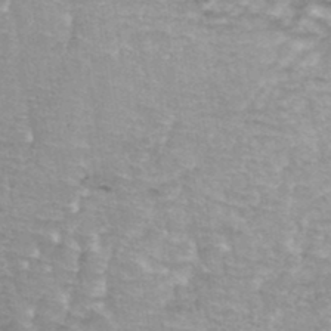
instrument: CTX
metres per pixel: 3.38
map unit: Hto
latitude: 37.4616
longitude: -43.5371
